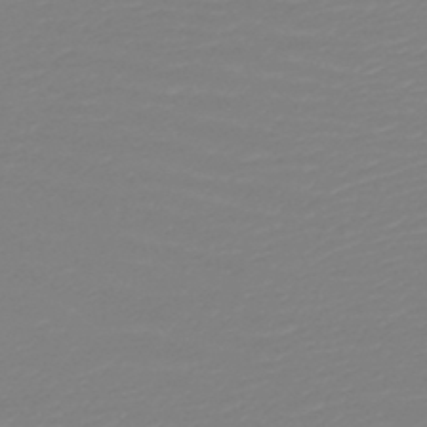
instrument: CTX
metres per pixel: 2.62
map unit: HNb
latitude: -49.0298
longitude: -51.7071
